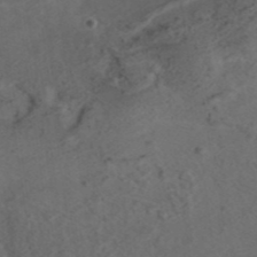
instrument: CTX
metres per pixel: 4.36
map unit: ANa
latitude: 35.7827
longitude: 13.4643
